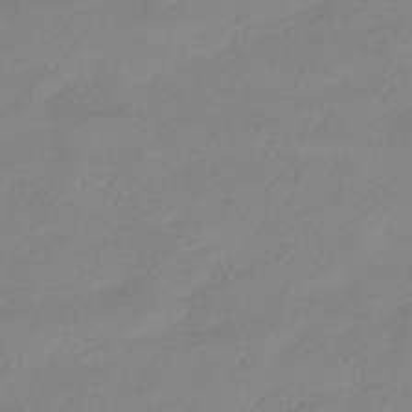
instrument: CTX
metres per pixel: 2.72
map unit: HNhu
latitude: -40.5763
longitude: 96.5763
